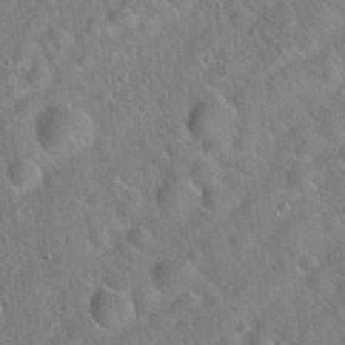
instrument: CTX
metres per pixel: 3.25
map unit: Hto
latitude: 20.2901
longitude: -52.7813
